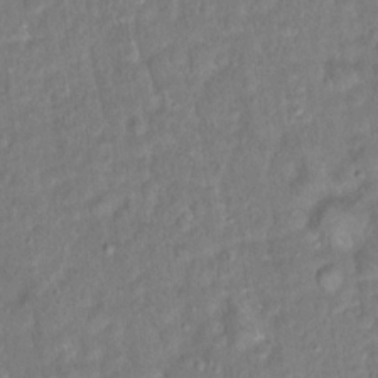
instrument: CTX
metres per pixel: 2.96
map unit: Hto
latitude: 16.7246
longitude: -41.0080
